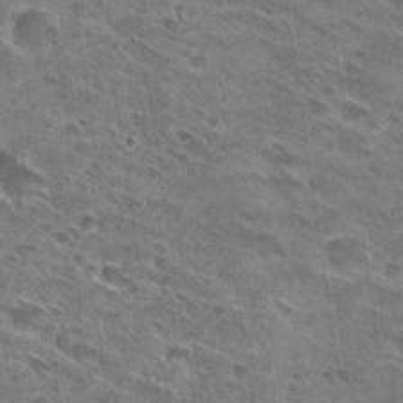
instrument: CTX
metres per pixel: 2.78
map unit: Hto
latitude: 29.7638
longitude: -44.8569
